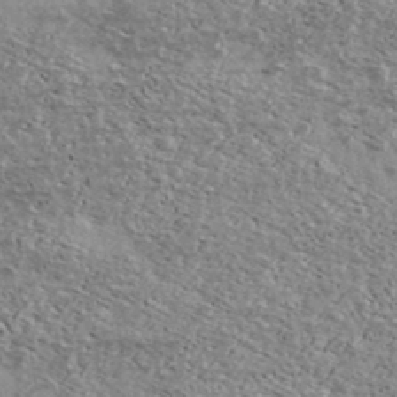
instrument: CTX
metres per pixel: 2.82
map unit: Ave
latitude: 38.8191
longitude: -108.2900
